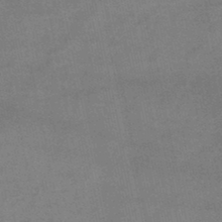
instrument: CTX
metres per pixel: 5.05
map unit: HNb
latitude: -45.2754
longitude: -36.1011
